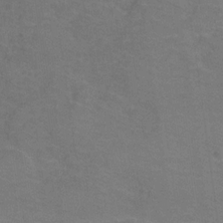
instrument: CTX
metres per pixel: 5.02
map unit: Hve
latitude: -29.1998
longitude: 94.8597
